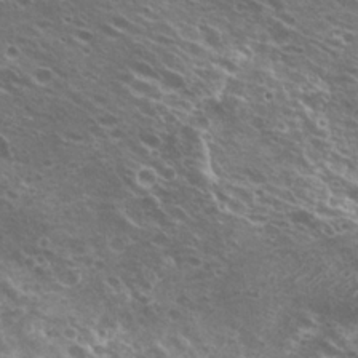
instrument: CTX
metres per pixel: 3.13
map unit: Hto
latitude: 21.7072
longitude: -31.3860
